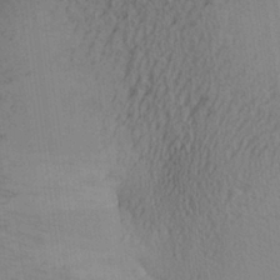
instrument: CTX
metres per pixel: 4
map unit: Aa
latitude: 27.4615
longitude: -136.3468
